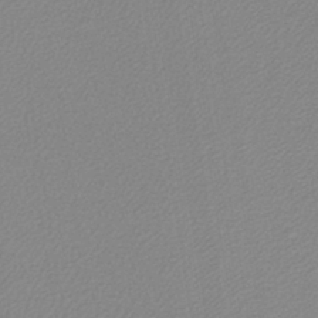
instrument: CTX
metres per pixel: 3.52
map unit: lHb
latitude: -40.4251
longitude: 64.2740
